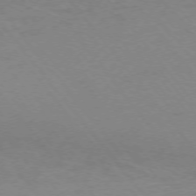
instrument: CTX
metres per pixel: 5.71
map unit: Ap
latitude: -75.5022
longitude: -70.7246
